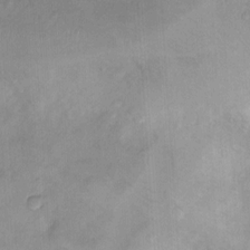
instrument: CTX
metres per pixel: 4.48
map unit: Nhu
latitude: 9.4804
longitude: -24.7435
